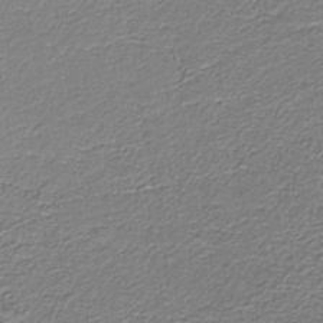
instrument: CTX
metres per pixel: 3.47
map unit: lHb
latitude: -39.3510
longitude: 53.0675
